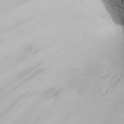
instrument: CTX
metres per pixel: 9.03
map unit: ANa
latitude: 35.5749
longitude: 14.6519
